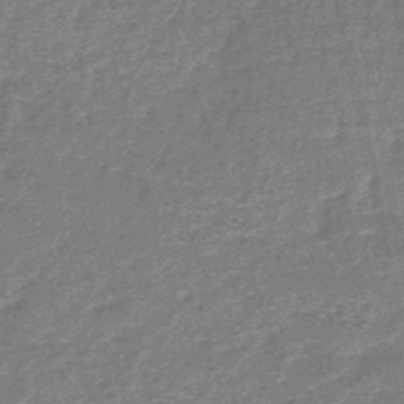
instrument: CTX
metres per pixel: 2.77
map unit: HNb
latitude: -48.5196
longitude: -39.2348
